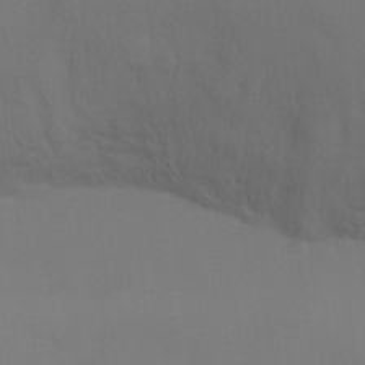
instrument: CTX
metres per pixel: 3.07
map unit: Ht
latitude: -10.5385
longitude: -29.2537
